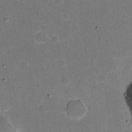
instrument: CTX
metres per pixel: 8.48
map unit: Nhu
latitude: 18.1577
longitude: -74.4412
